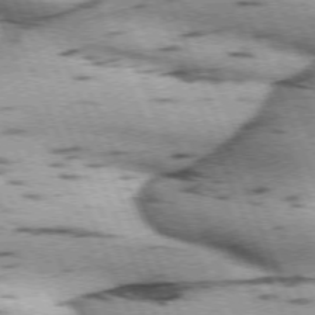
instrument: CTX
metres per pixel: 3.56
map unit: lApd
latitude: 72.3468
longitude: -53.7450
